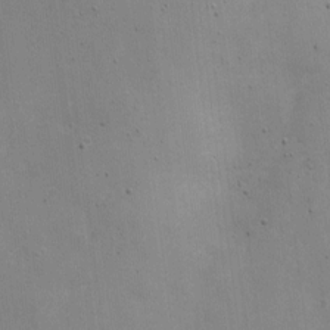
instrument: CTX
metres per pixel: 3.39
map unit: Nhu
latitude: 2.2711
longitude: -16.8946
